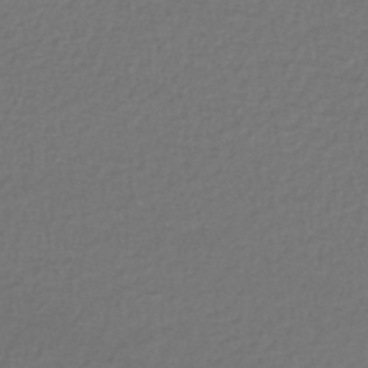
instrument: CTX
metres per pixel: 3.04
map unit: lHb
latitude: -42.8030
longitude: 72.8975
